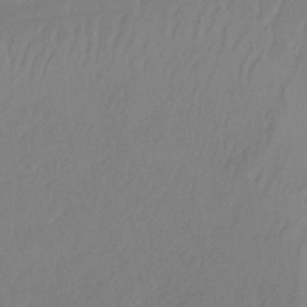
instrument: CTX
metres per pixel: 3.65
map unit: lHb
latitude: -33.9745
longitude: 67.3699
